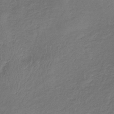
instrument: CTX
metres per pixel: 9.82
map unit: lHb
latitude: -39.5588
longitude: 72.3684
